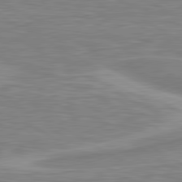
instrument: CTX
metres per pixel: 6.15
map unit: lApd
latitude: 80.7057
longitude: 173.8422
